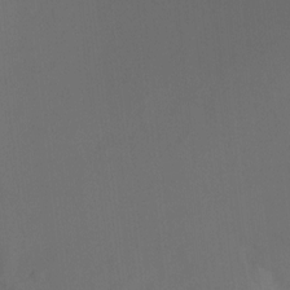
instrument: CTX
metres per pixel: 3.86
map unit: Ht
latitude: 0.2711
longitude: -38.2522
